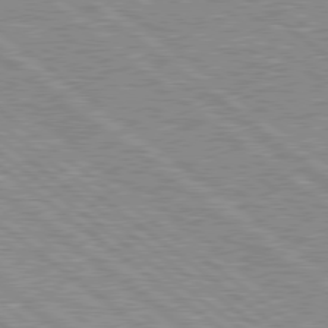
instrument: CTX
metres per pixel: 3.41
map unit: Hpe
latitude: 78.6302
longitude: -156.7813
